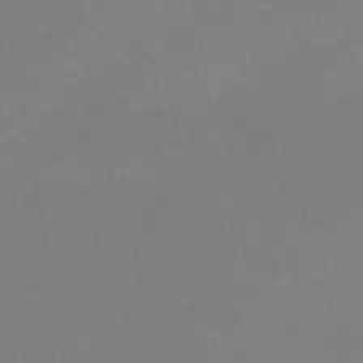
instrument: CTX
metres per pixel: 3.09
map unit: eHh
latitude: -45.8233
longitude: -28.9891
